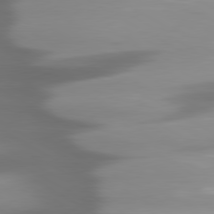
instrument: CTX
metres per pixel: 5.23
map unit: lApd
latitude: 80.0822
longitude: -139.6883
